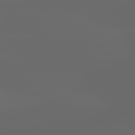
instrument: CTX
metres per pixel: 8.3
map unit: lApd
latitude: 82.8569
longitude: -136.8380
